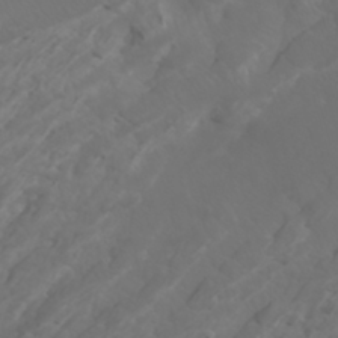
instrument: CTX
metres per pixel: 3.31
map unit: Htu
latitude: -6.4062
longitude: -70.8947
